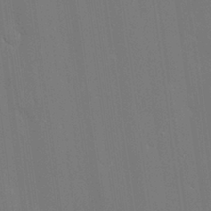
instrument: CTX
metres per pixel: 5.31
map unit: Ave
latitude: 17.6694
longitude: -139.2915
